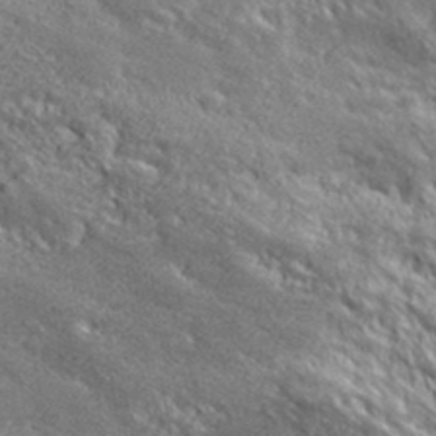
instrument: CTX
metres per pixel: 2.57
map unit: lHvf
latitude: 40.5356
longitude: -87.1025
